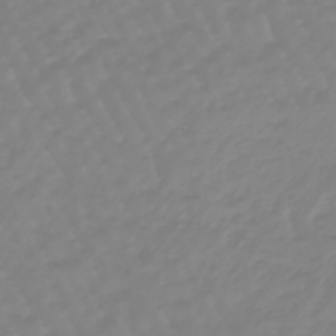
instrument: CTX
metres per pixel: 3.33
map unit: eHb
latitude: -45.8989
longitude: 82.4818
